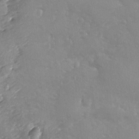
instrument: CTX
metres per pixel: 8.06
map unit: Ave
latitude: -8.7085
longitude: -117.6505
